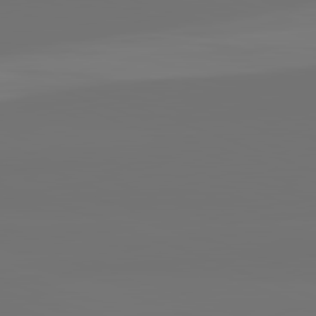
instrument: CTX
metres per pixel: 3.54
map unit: lApd
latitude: 82.3467
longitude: 154.5574
